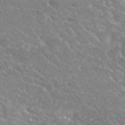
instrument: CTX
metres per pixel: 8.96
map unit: Hto
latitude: 32.1956
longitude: -48.6868
